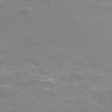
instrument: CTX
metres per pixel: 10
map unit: Hve
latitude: -30.1794
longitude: 95.2187
